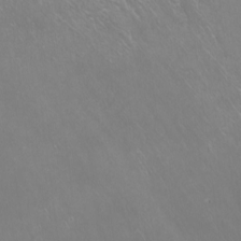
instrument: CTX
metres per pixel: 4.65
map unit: Htu
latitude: -6.4251
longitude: -71.2348
